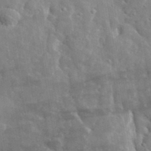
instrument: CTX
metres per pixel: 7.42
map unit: lHvf
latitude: 37.3482
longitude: -88.0633
